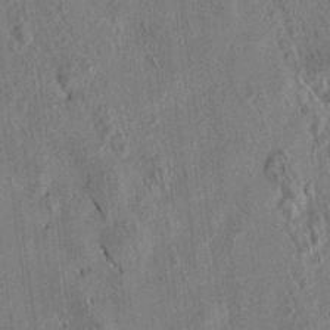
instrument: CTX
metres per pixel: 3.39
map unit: lAvf
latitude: 7.3104
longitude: 166.3684
